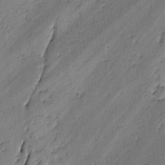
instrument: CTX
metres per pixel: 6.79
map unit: lAvf
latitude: -2.9163
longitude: -105.9528
